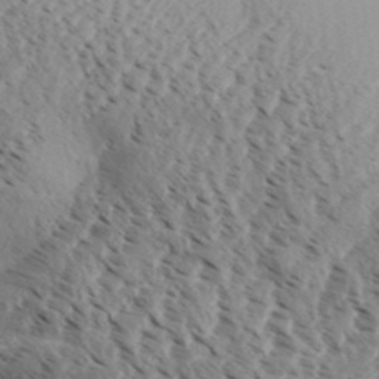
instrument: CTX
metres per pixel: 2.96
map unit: Aa
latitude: 32.7813
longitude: -139.3482
